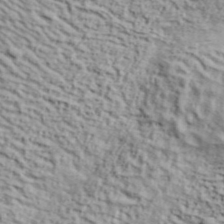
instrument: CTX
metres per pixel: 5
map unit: lHvf
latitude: 37.1214
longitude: -86.8569
